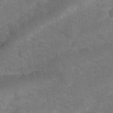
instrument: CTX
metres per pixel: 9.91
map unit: eHh
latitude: 37.9528
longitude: -66.9891
